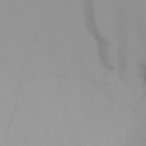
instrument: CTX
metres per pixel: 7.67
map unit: HNb
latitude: -46.0472
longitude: -41.5749
